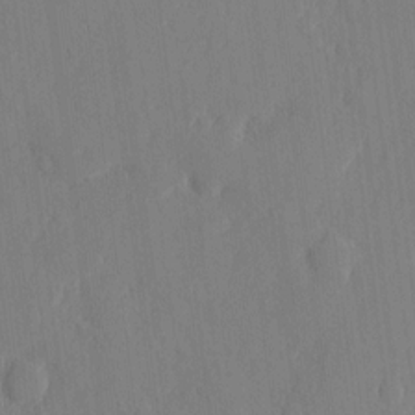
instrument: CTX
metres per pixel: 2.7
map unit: eHh
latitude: 5.8583
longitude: -72.9325
